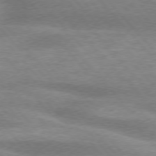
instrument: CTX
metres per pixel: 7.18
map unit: lApd
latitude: 75.6694
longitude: -59.1214
